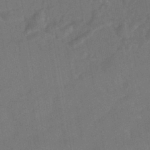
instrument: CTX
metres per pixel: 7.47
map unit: HNhu
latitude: -44.4818
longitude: 91.7856
